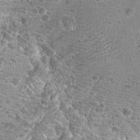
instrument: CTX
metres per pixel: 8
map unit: Hto
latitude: 20.8191
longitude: -41.0647
